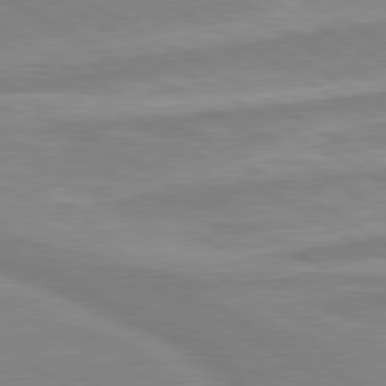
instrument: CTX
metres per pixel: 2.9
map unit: lApd
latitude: 80.1578
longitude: -173.2536
